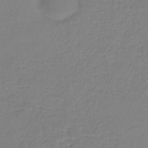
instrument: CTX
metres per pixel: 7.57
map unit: lHb
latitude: -41.3321
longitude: 61.1242
